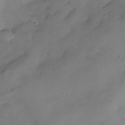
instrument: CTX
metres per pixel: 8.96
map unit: Nhe
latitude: -34.6329
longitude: -144.1955
